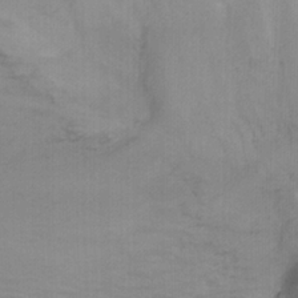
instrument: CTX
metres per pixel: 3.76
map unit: Nhu
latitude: -8.6707
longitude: -48.9892
